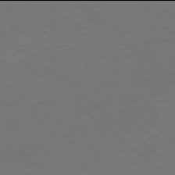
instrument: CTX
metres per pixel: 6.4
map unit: Ap
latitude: -78.0094
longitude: -96.6490
